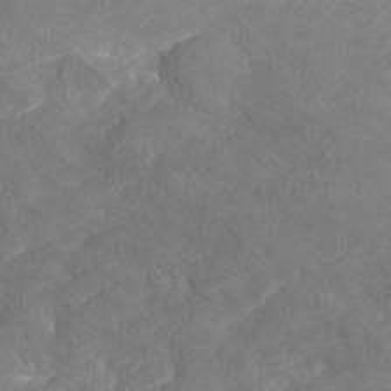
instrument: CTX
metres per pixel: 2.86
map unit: Nhu
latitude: -25.8611
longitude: -56.9324
